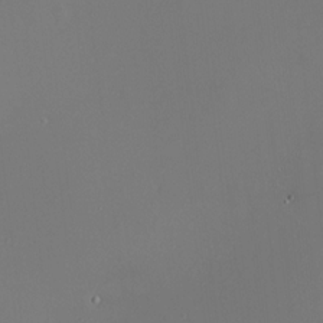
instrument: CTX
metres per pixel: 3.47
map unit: HNhu
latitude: 10.0444
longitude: 11.8045
